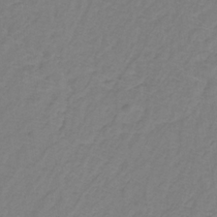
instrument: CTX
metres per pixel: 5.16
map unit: lHb
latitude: -31.2376
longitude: 65.3888
